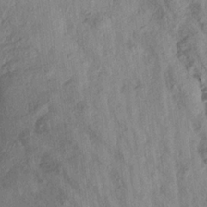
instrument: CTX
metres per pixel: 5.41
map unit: Aa
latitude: 18.2711
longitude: -146.5735
